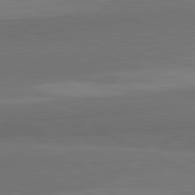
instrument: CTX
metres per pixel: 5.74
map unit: lApd
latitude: 82.1955
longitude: 157.8422
